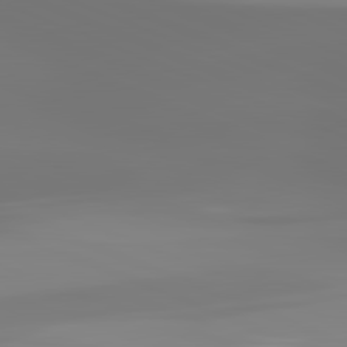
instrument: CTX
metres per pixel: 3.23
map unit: lApd
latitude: 82.1199
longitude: -149.5938
